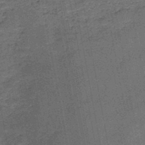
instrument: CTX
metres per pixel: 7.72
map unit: HNb
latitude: -46.5196
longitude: -36.3656
